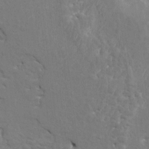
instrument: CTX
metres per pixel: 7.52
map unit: HNhu
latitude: 7.4993
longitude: -4.1200
